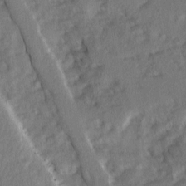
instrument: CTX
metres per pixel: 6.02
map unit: Ave
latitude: 2.0822
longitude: -110.1578
